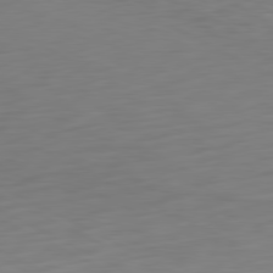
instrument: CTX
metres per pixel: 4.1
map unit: Hpe
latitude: -81.0865
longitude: 18.2928
